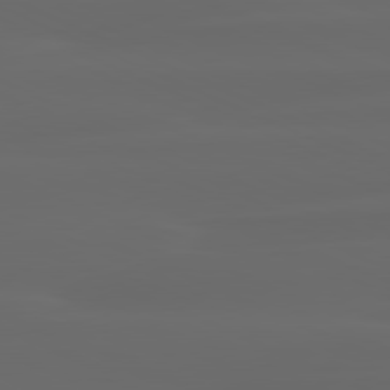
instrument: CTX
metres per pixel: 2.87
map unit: lApd
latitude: 80.4412
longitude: -117.8206
